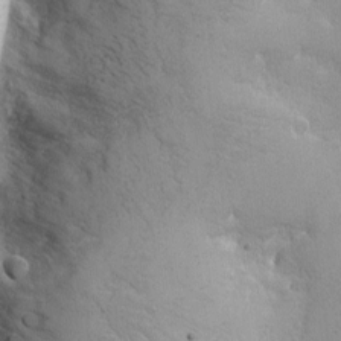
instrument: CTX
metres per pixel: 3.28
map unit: eHh
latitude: -8.5574
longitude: -68.6301
